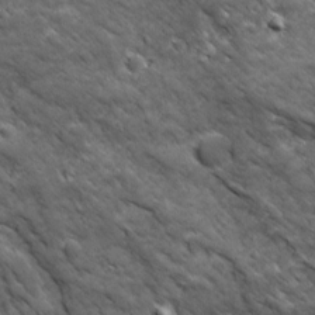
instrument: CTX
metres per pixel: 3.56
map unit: Ave
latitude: 19.1214
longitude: -134.1200
